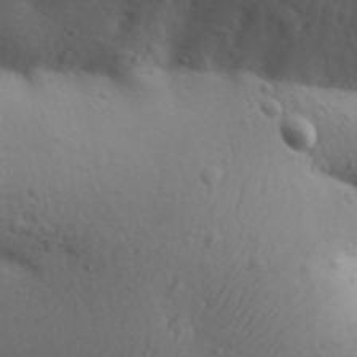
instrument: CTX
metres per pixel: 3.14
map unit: Aa
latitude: 30.5168
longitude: -146.5924
